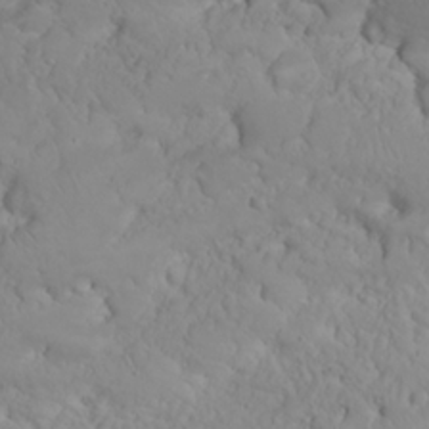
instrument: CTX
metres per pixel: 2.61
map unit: Nhu
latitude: 23.3671
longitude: -63.3860
